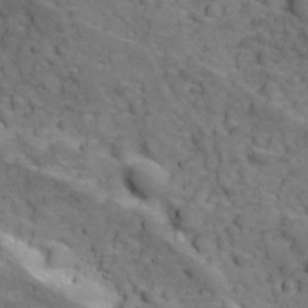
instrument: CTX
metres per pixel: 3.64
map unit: Ave
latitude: 18.9136
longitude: -132.6679
